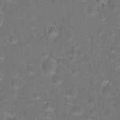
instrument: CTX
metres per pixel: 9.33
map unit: Hto
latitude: 18.0444
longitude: -40.5734
